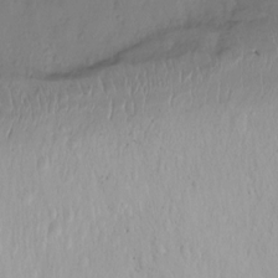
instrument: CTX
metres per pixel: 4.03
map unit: Ht
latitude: -15.2187
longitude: -44.4601
